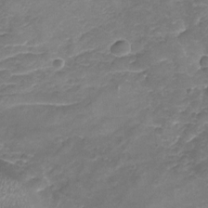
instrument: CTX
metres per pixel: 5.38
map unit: Nhu
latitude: -19.6911
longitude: -56.5734
